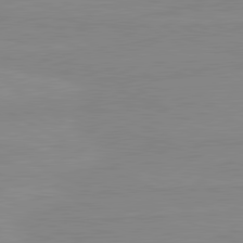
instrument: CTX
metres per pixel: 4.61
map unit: lApd
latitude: 80.8569
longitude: -176.0255
